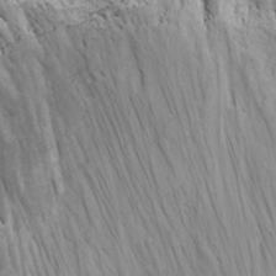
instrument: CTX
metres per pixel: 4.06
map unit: Ave
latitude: 11.4804
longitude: -104.4223
